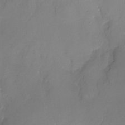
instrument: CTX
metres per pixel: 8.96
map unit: Nhe
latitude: -26.5573
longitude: -110.9892
